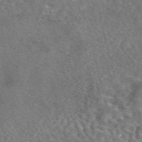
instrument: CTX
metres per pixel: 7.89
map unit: eAb
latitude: 44.6301
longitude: 111.4454
